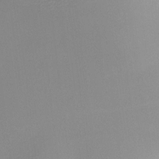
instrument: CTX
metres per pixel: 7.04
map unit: HNhu
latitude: 6.7057
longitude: 8.1984
